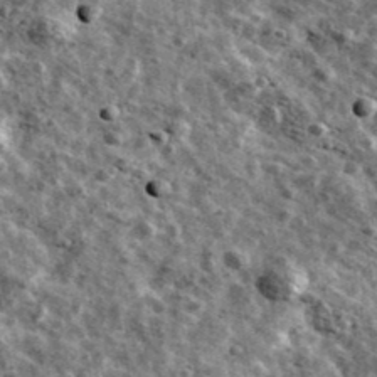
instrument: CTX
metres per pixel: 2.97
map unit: Ave
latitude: 41.6127
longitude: -107.8583
